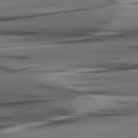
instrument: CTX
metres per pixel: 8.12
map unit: lApd
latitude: 80.8758
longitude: -122.8380
